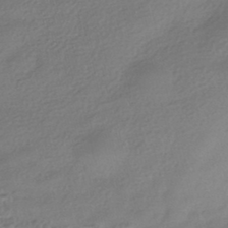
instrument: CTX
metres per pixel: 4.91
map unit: HNhu
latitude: -41.3698
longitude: 94.5195
